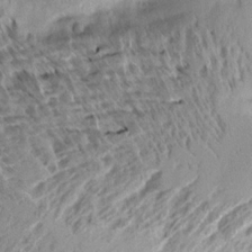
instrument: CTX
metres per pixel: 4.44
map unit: Aa
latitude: 13.0270
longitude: -141.6127
